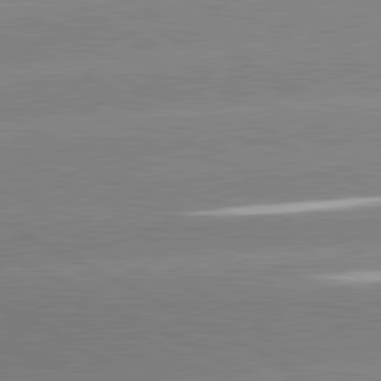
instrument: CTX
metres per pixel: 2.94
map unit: lApd
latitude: 81.1214
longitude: -150.2522
